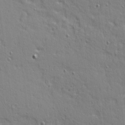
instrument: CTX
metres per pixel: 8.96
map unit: Ave
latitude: 10.4979
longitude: -102.1766
